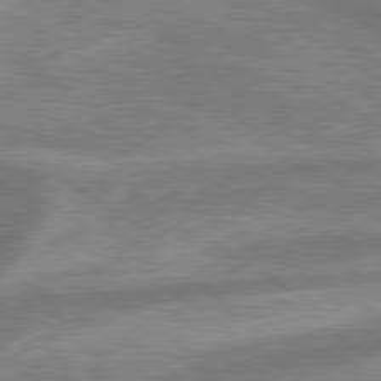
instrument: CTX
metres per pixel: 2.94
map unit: lApd
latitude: 79.5938
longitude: -170.1200
